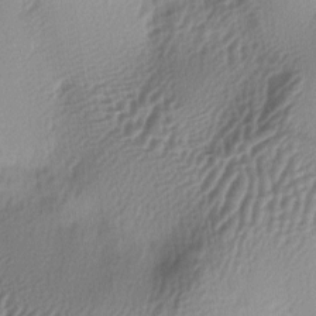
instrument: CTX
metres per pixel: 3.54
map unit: lAa
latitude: -5.5399
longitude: -123.4426
